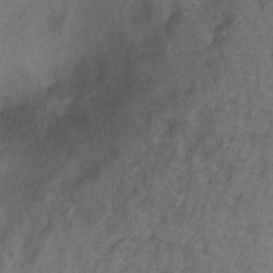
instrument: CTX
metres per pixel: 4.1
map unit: Ht
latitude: -0.9542
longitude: -32.8758
